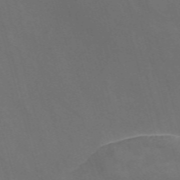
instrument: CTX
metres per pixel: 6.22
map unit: Nve
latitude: -58.3306
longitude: 65.2943
